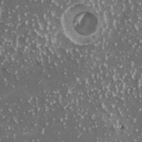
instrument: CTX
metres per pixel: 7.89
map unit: HNhu
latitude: 2.7057
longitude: 6.0472
